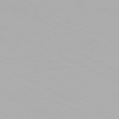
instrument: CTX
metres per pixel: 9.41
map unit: Hpe
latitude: -81.4455
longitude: 18.5574
